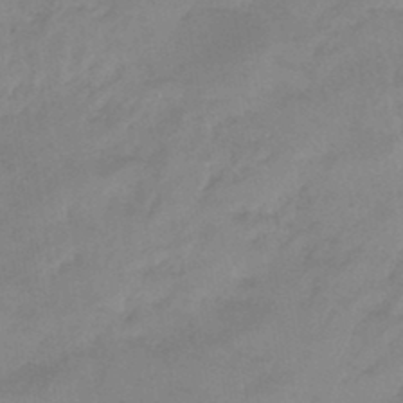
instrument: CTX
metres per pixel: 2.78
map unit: eHb
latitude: -45.9178
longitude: 85.2564
